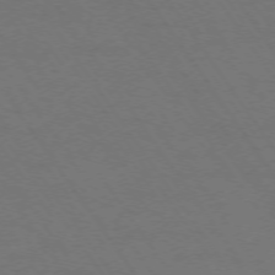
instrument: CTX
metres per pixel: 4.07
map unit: Ap
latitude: -74.4440
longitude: -70.6679
